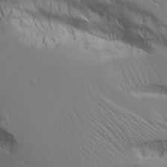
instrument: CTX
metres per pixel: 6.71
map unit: lAvf
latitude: 16.0633
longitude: -126.3278
